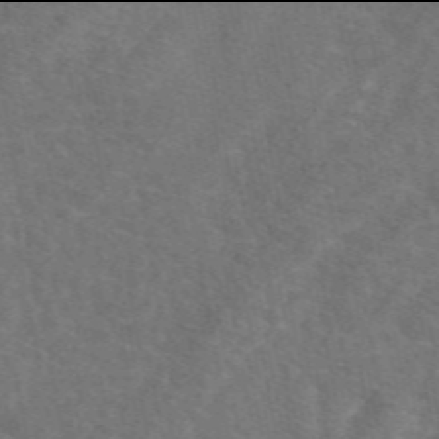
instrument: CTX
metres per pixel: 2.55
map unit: eAb
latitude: 49.9906
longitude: 119.1620
